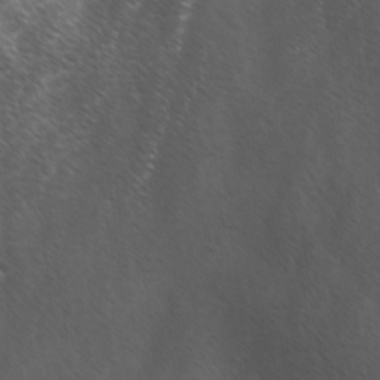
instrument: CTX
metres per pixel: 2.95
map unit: Ave
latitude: -0.4062
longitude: -112.8569
